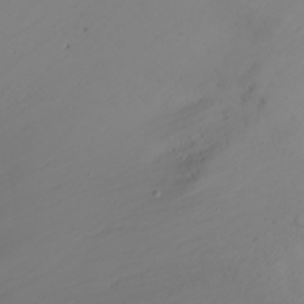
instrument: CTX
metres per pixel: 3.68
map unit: Ht
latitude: -0.7841
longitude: -61.5749
